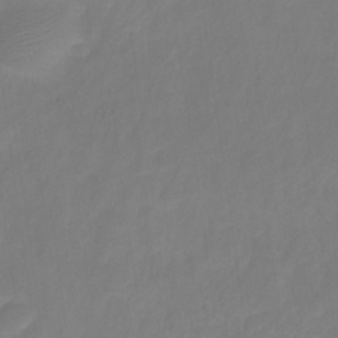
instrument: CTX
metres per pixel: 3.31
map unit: HNhu
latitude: -27.9745
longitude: 75.0298
